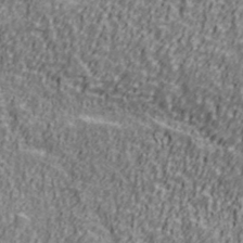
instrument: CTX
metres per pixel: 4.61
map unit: Ave
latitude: 41.3859
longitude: -112.8380
